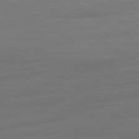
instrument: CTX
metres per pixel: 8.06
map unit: Ap
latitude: -79.5399
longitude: -55.0836
